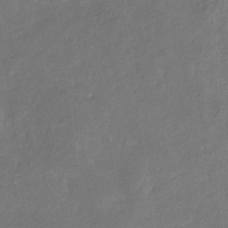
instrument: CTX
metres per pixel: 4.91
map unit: eHb
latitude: -29.9367
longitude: 70.0283
